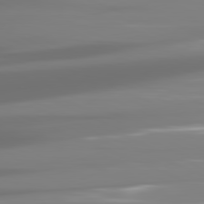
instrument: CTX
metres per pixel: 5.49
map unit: lApd
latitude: 81.3482
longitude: -138.6868
